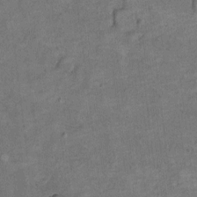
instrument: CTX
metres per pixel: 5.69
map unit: Hto
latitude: 8.4412
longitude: -36.3467
